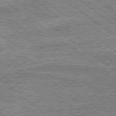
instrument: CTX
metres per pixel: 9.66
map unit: lApd
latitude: 79.2915
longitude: -170.6679
